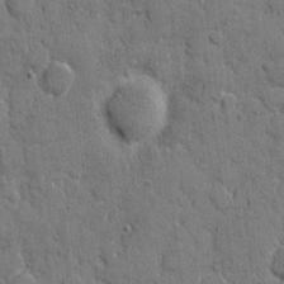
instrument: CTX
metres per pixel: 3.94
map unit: eHh
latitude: 8.5357
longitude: -67.4993
